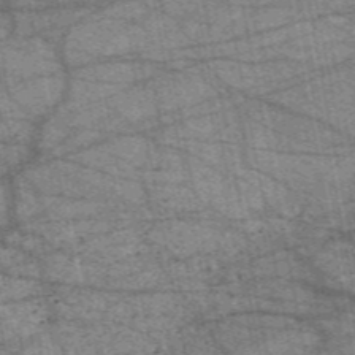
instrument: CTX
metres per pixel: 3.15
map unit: HNb
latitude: -54.2173
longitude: -40.9324
